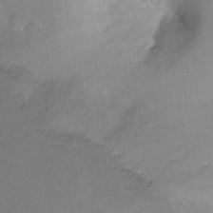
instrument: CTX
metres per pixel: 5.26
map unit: Ht
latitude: -15.1431
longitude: -53.6694
